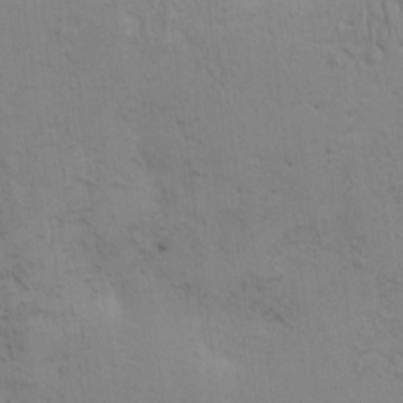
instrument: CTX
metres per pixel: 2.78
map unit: eHh
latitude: 0.1200
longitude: 14.7274
